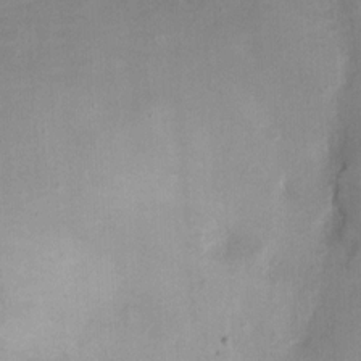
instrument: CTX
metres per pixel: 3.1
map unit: Nhu
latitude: -0.7275
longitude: -15.3104
